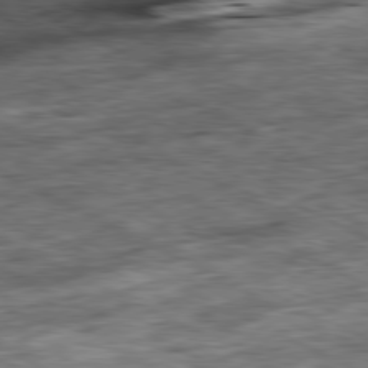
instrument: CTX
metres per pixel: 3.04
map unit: Ap
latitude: -81.0487
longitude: -88.5546
